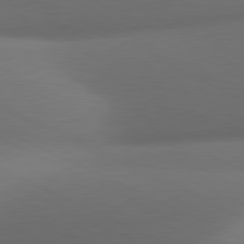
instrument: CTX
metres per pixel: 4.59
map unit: lApd
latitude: 81.2159
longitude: 133.9367
